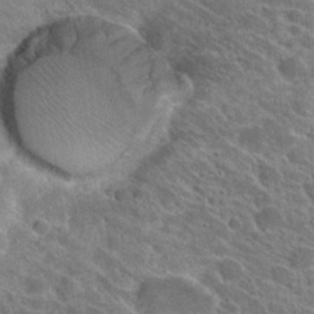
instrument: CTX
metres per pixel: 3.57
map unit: Hto
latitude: 24.3089
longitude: -39.0458
